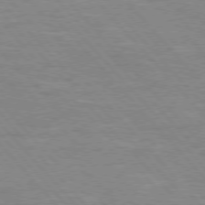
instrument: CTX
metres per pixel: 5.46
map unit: Hpe
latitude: 75.7828
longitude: -155.6505
